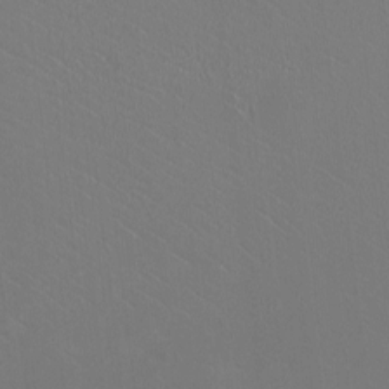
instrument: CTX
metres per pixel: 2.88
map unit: HNhu
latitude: -0.7464
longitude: -0.9702
